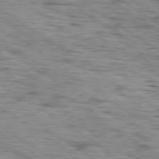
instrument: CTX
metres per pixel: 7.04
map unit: lApd
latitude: 79.8395
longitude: -49.2159
